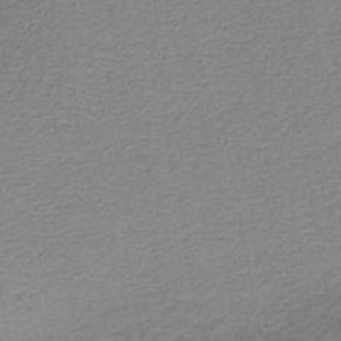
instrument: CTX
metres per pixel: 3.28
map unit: HNb
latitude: -43.5210
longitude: 49.3321
